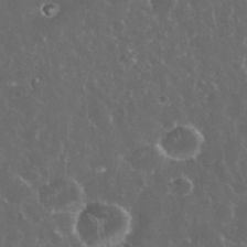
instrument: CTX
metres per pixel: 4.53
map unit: eHh
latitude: 34.1200
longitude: -61.5938
